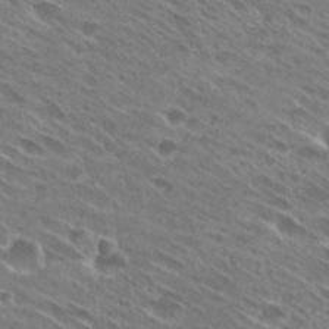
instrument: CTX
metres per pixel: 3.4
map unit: Hto
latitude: 29.0269
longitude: -44.4601
